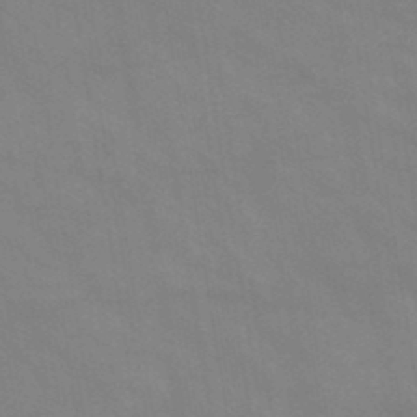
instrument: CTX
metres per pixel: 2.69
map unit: HNb
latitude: -46.3684
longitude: -37.0837
